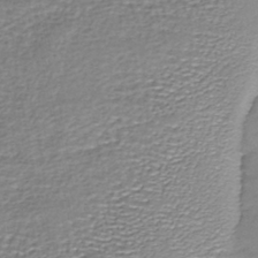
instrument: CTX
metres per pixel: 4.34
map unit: HNhu
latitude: -43.7855
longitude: 101.2753
